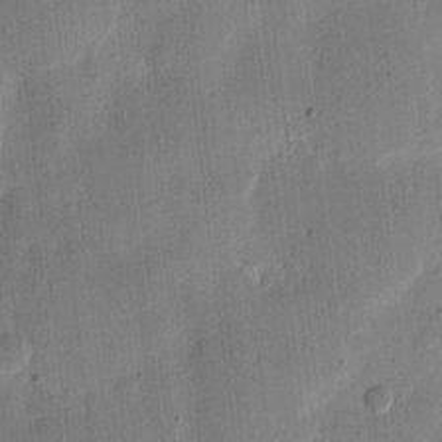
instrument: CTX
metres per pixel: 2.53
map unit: eHh
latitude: 11.4616
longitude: -68.8380
